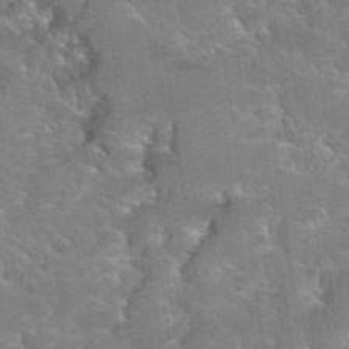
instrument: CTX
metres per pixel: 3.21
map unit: Hto
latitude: 35.7260
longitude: -46.1389
